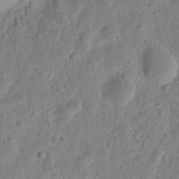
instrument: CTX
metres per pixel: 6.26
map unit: eHh
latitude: 9.8961
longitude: -73.9339
